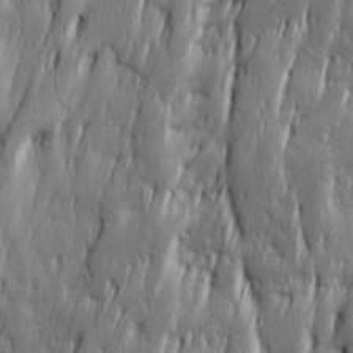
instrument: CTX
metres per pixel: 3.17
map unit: Ave
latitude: 15.1781
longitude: -135.7638
